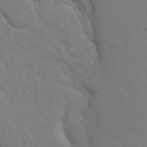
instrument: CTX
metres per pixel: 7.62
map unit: eHh
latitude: 17.9528
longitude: -63.0837
